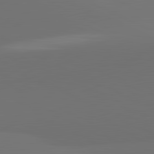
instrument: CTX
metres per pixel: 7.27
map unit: lApd
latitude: 81.8583
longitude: 152.0850
